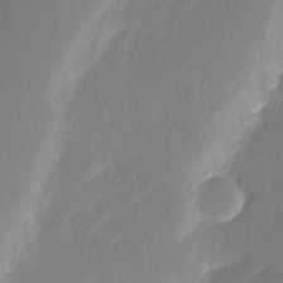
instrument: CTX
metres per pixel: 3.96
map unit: Nhu
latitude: 3.1592
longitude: -76.4979
